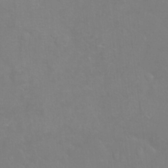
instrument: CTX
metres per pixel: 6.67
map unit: Hto
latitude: -5.8044
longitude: -35.3670
